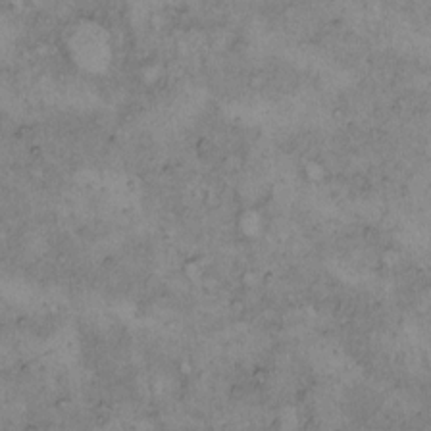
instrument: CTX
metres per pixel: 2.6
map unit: Hto
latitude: 8.7813
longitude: -59.9339
